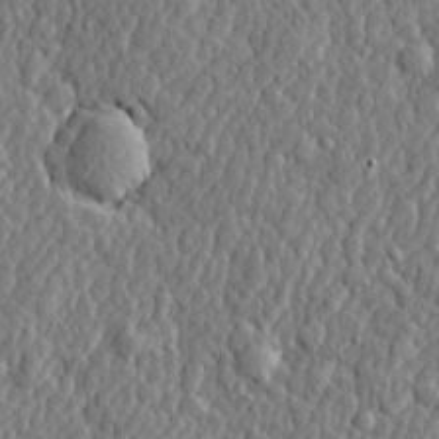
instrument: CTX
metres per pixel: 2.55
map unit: lHvf
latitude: 22.3089
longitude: 143.5399
